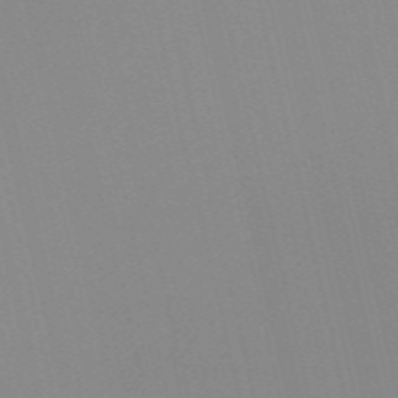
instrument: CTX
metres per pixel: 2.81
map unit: Nve
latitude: -57.5777
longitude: 60.5196
